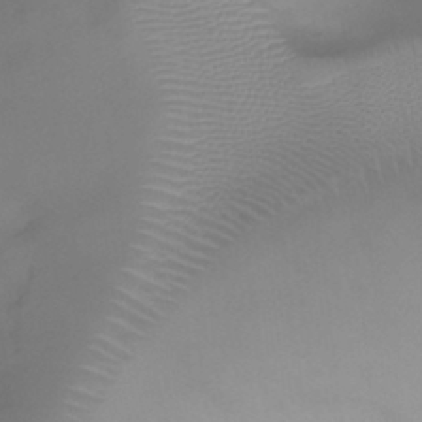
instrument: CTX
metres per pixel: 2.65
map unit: Ht
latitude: -1.1054
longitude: -19.5182
